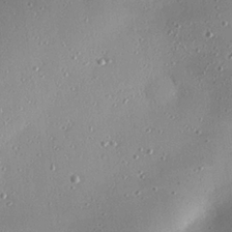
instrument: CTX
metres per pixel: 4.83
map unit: eHh
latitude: 24.6679
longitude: -88.9136
